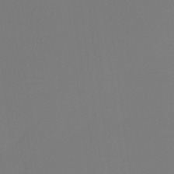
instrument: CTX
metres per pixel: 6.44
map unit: Htu
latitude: -13.2187
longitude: -48.7813
